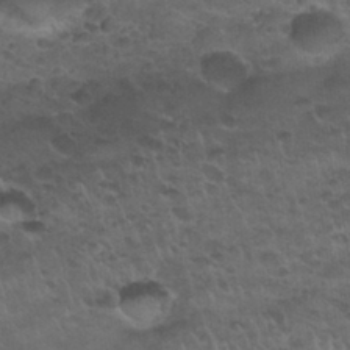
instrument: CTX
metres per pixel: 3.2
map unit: Nhu
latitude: 30.6869
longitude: -52.2712
